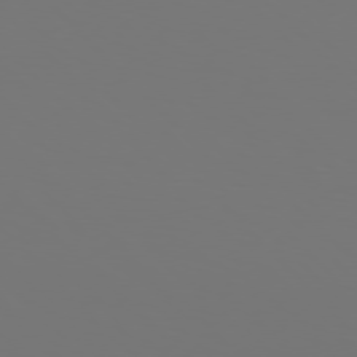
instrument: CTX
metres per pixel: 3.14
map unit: Hpe
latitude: 76.7624
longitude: -134.0255
